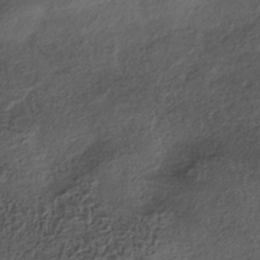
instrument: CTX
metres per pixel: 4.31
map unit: HNhu
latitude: -40.0094
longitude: 97.7289
